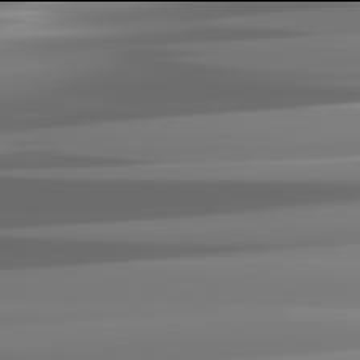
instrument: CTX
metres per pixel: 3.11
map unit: lApd
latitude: 81.9906
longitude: -136.9325
